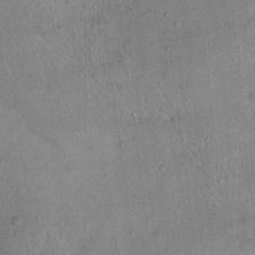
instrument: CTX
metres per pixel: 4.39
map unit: Nhu
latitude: 12.2334
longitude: -27.2159
